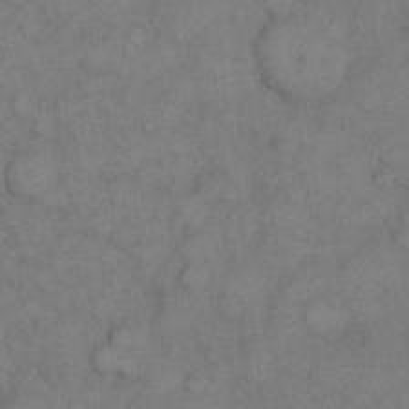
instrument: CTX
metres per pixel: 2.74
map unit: eHh
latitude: 8.8380
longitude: -62.9514
